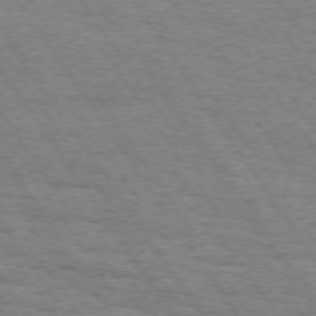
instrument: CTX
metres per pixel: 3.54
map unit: Hpe
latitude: 73.7072
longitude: -131.1215
